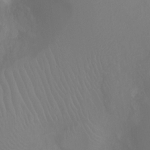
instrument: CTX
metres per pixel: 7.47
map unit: Ht
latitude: -8.2739
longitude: -20.0444
